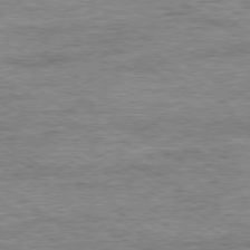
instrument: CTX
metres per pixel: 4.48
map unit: Ap
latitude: -79.8800
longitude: -78.2712
